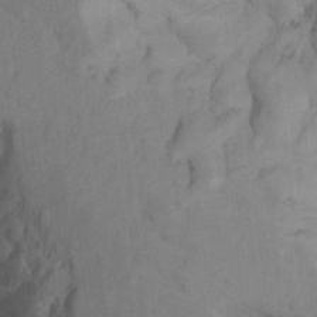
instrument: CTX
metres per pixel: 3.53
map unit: Ht
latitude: 11.6883
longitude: -32.6113
